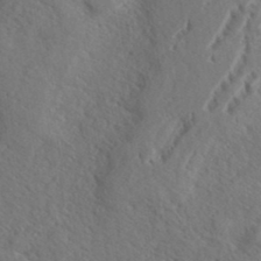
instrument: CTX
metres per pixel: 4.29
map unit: eHh
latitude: 37.0459
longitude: -138.1389
